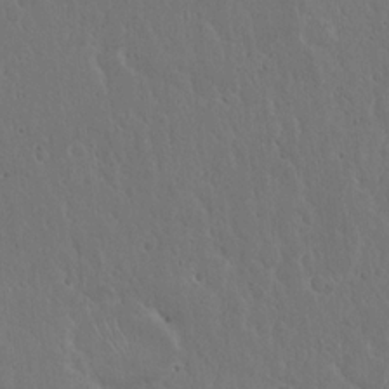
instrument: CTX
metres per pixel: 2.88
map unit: Hto
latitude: 18.1200
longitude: -59.8583
